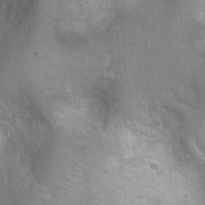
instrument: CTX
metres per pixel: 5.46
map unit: Ht
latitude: 3.6505
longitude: -19.2726
